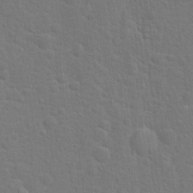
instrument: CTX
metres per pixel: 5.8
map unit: Hto
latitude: 17.1592
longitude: -41.1592
